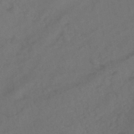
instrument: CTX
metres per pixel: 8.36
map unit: HNb
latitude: -44.7085
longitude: -37.1970
